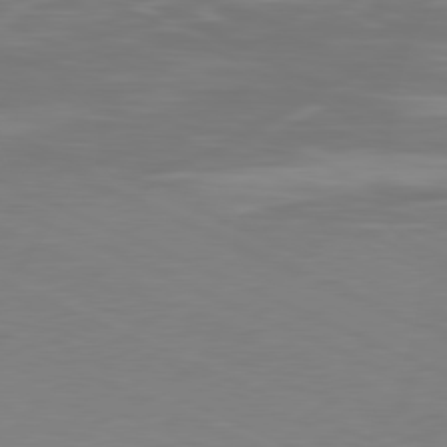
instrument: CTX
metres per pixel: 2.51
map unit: Ap
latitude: -81.0865
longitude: -59.7450
